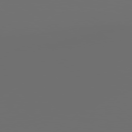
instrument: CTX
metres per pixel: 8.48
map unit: Hpe
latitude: 78.8191
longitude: 176.6519
